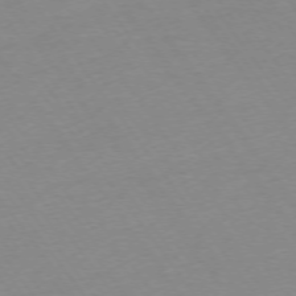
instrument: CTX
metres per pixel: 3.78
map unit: Ap
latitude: -74.8219
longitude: -83.7638
